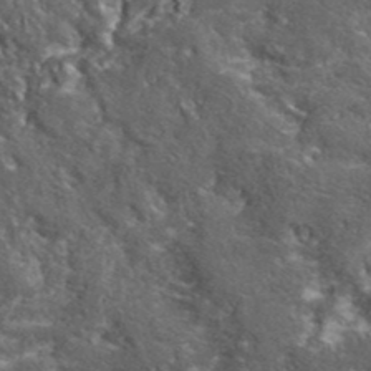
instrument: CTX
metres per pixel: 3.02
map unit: lHvf
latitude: 42.0444
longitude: -89.7261
